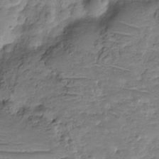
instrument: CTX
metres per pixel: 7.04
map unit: HNhu
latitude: -20.9919
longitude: 84.9163
